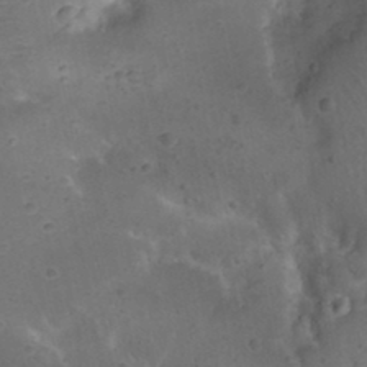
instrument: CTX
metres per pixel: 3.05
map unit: Nhu
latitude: 22.6679
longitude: -70.5735
